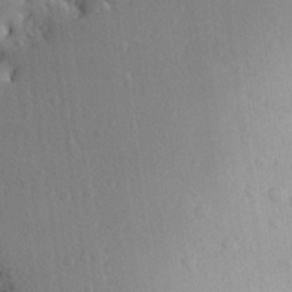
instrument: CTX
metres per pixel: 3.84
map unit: Aa
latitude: 23.4804
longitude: -147.3293
